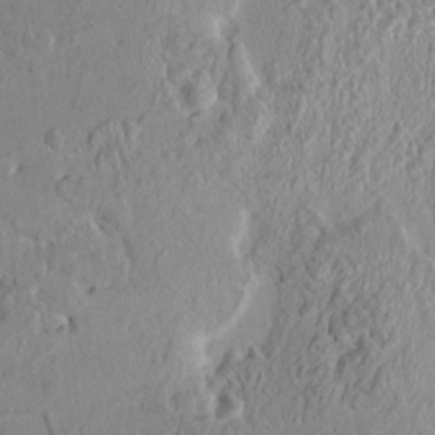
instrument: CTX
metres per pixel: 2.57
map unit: HNhu
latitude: 4.8191
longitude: 3.7288
